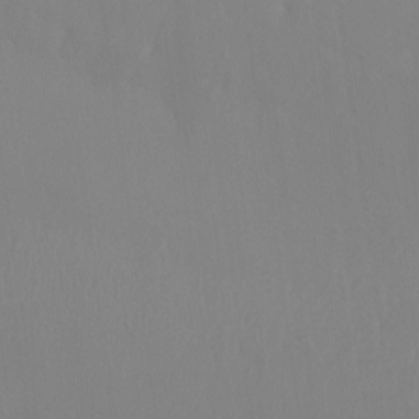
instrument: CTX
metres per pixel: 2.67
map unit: Htu
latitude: -13.9556
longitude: -44.4034
